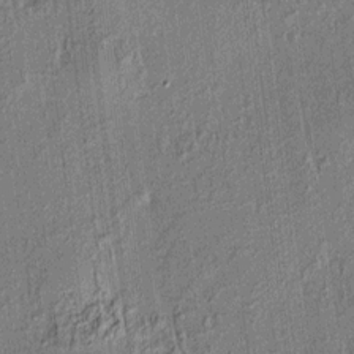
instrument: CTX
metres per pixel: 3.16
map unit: HNhu
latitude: 7.6127
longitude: 14.0472
